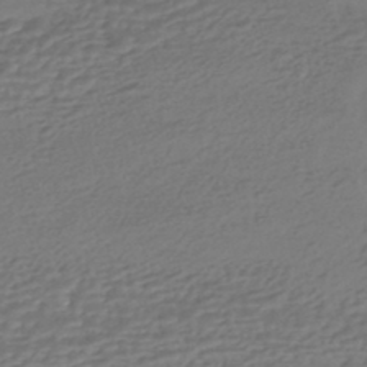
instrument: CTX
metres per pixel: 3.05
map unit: HNhu
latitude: -44.8786
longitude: 95.4076
